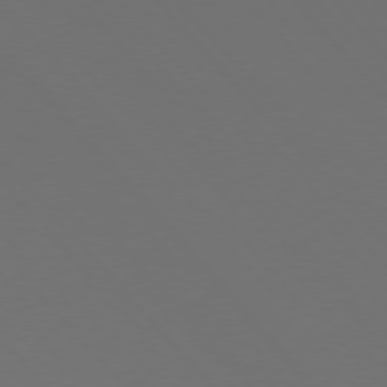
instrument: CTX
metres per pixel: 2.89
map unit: Hpe
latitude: 76.7813
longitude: -166.6868
